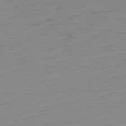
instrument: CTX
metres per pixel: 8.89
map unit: Ap
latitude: -78.4440
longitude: -77.4993
